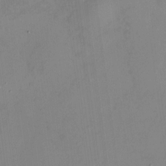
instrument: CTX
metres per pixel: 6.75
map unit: HNhu
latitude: -1.0676
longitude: -6.6490
